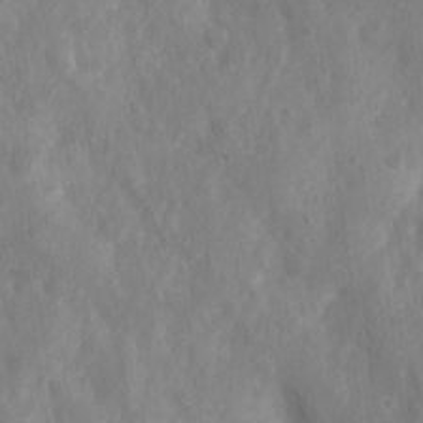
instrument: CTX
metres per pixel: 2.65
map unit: Nhu
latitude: 5.9528
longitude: -19.0080
